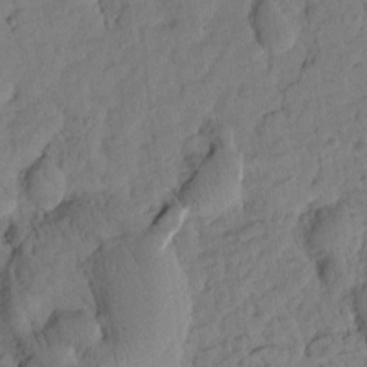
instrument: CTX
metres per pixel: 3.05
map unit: Htu
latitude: 1.8016
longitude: 176.9542
